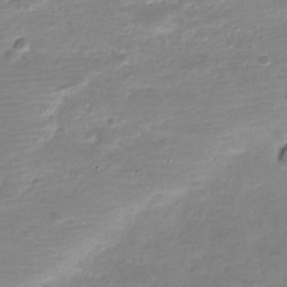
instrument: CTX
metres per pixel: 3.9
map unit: Nve
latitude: -23.1431
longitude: 104.4440
